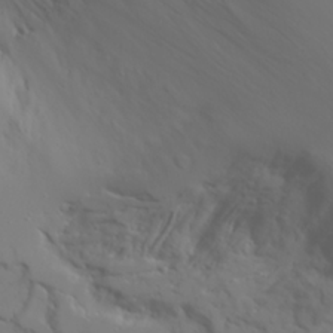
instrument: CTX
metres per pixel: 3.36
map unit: Ave
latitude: 23.3482
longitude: -132.8002
